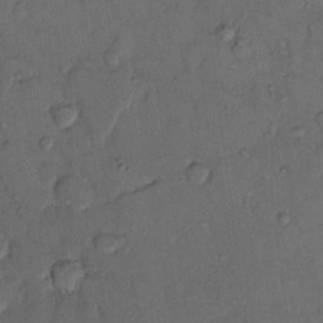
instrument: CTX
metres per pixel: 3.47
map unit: Hto
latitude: 11.0648
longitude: -61.8016
